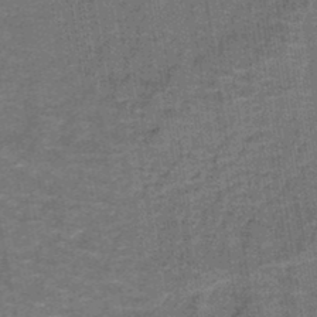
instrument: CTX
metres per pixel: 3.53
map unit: lHb
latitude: -40.6518
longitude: 56.4818
